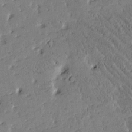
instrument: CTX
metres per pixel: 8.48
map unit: Htu
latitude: -1.7289
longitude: 175.9556
